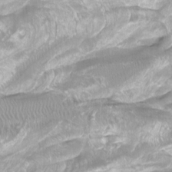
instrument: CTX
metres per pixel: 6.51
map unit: Htu
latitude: -7.1431
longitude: -49.4426
